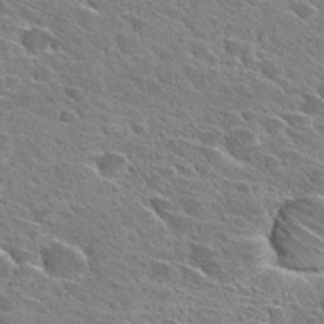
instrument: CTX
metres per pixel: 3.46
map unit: Hto
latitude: 28.7813
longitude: -42.8380
